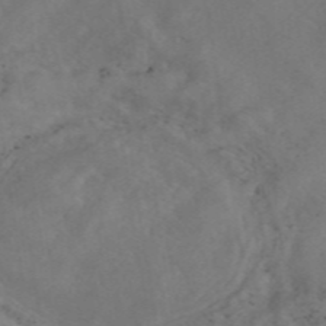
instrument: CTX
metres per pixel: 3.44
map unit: eAb
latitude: 46.5546
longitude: 127.2187
